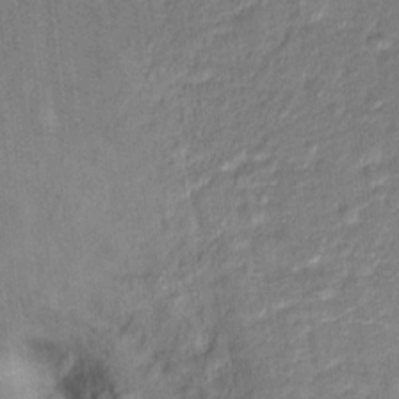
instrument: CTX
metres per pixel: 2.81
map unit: Hto
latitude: 14.8380
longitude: -39.3482
